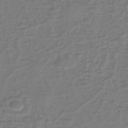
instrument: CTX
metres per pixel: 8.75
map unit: eHh
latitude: -39.8423
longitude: -27.4615
